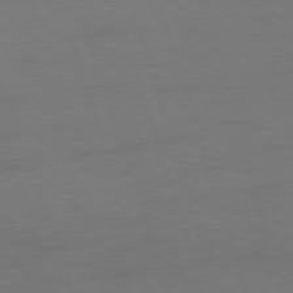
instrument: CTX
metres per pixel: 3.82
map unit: Ap
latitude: -76.4251
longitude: -73.4238
